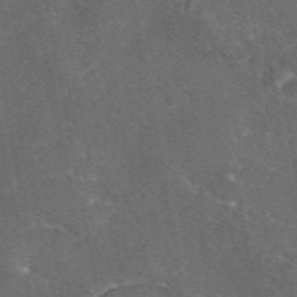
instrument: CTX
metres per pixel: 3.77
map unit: eAb
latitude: 46.1011
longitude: 108.7652
